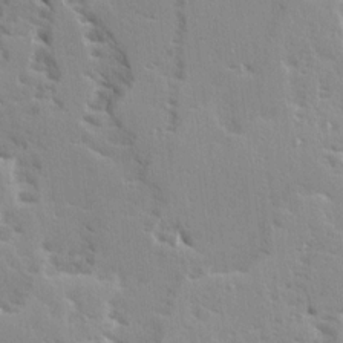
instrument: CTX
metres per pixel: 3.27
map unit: Ave
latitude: 15.0270
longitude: -130.5168
